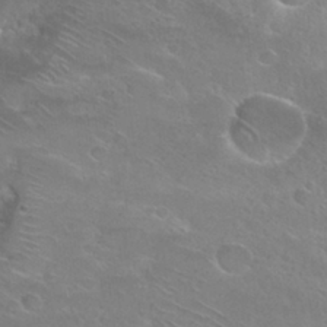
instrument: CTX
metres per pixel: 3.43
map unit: Hto
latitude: 26.8758
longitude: -39.8772
